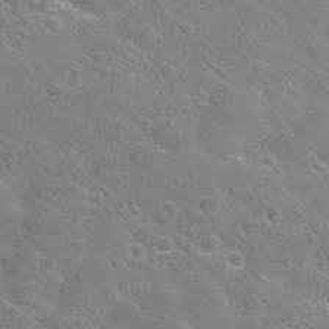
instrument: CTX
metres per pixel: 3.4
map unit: Nhu
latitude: 28.5357
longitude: -53.5182
